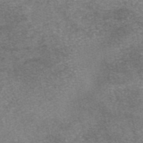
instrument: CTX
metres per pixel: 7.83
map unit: eAb
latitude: 45.8205
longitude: 104.8408
